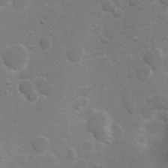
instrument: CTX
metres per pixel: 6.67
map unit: Nhu
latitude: 4.0444
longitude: -26.3467
